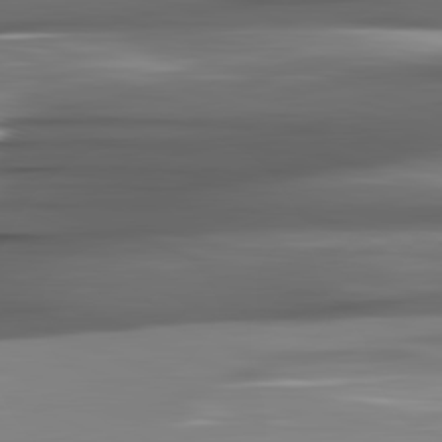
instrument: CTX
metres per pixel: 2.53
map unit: lApd
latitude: 82.0255
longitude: -140.1955
